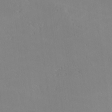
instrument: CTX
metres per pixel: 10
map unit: lHvf
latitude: -13.0109
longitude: -101.9150
